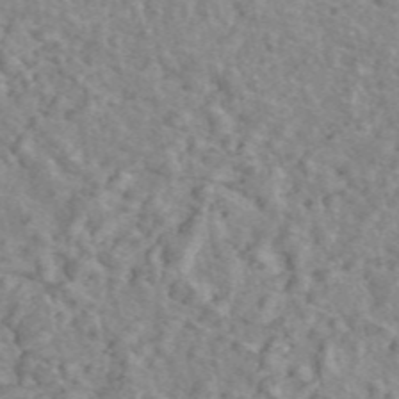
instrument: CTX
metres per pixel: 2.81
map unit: ANa
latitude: 46.0255
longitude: 29.3888
